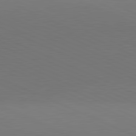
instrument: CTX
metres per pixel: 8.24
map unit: lApd
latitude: 81.4237
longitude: 136.8786
